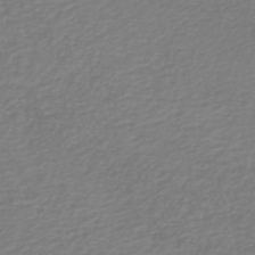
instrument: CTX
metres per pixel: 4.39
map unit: lHb
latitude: -46.6896
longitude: 61.7667
